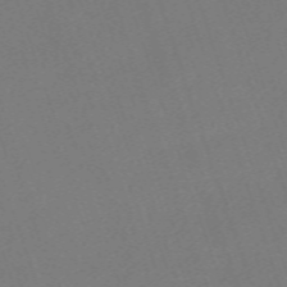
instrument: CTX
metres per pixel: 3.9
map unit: eHh
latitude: -63.5399
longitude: 50.6518
